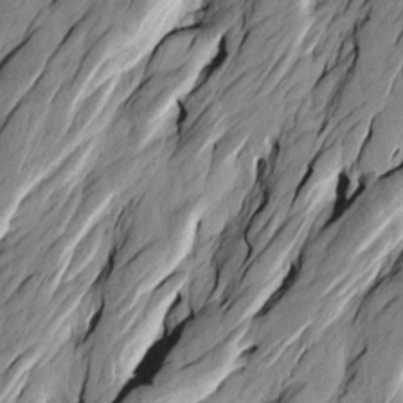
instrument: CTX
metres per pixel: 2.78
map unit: Htu
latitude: -4.4440
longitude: -176.1200
